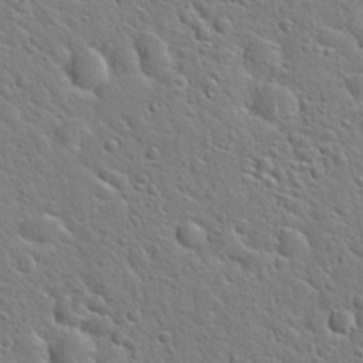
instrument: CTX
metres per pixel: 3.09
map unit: Hto
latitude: 22.1200
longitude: -50.9513
